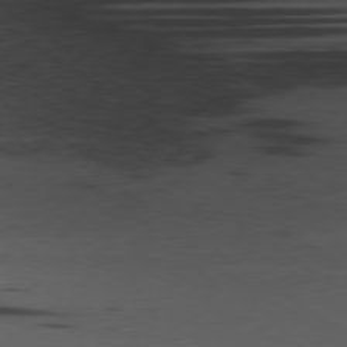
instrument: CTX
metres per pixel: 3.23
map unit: Ap
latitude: -79.4265
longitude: -62.3090
